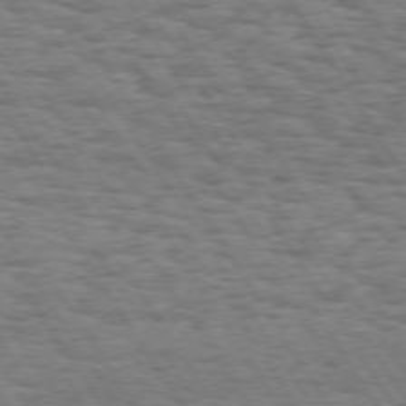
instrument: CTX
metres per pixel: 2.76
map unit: Hpe
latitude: 73.3671
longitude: -130.5168
